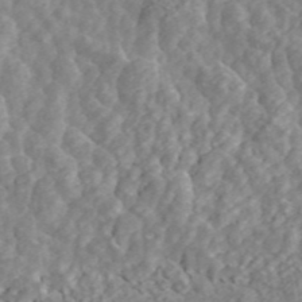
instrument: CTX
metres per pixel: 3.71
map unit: ANa
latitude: 45.3104
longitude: 23.2754
